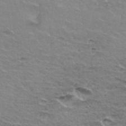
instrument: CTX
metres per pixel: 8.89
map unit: Hto
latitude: 35.9717
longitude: -42.4412
